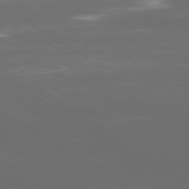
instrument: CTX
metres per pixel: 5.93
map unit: Ap
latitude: -79.4454
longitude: -92.6490
